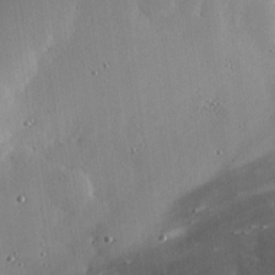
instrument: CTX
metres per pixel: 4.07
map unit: eHh
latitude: 23.9339
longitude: -90.7435
